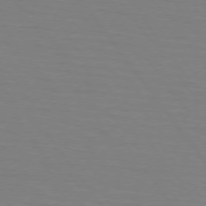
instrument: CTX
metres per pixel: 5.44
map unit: lApd
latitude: 74.3467
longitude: -79.8395
